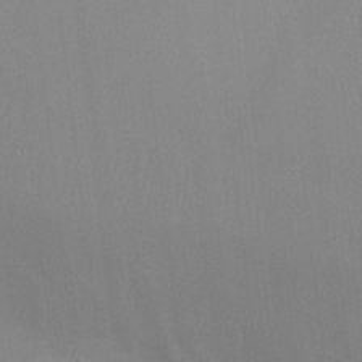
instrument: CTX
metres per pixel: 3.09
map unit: Ht
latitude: -3.6910
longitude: -20.1200
